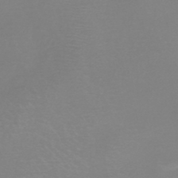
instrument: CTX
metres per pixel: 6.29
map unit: HNb
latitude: -45.9556
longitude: -42.2334
